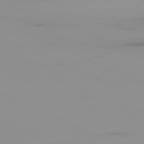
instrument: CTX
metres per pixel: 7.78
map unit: Ap
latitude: -81.3888
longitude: -61.4426
